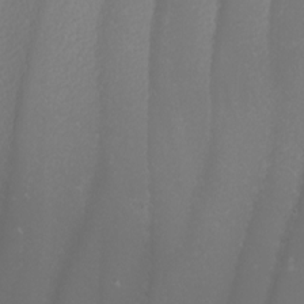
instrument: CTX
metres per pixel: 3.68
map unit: Nhu
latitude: -8.8786
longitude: -94.5735
